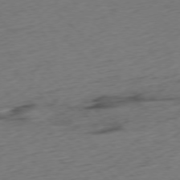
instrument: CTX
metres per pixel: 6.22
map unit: Ap
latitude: -77.0864
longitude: -79.2726
